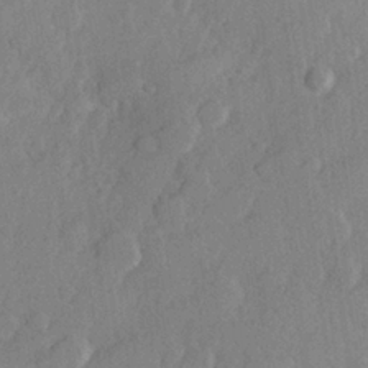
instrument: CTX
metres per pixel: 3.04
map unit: Hve
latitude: 23.9528
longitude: 145.1620
